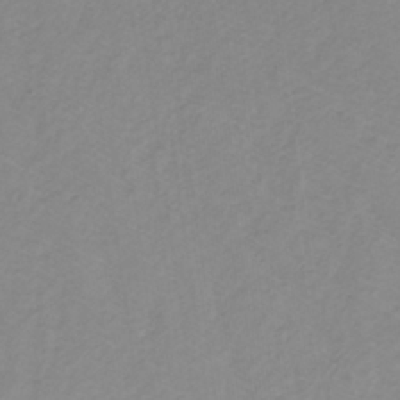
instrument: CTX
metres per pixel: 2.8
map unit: lHb
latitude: -31.7477
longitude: 64.8030
